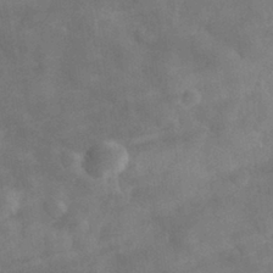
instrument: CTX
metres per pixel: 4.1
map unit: eHh
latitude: 30.7058
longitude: -72.2334
